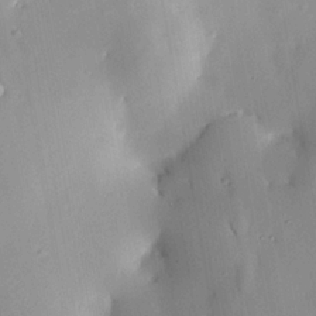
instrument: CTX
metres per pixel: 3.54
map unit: HNhu
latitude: 15.2159
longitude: 12.0472
